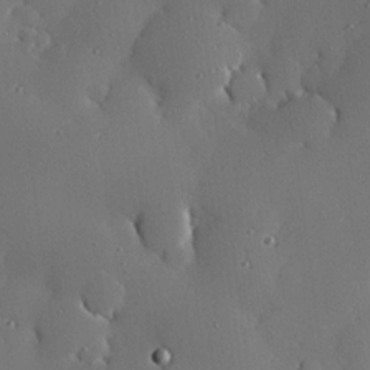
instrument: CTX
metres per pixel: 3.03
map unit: eHh
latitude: 22.8191
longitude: -91.1403
